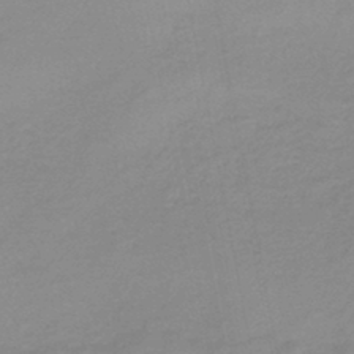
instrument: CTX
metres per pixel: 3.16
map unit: eHb
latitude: -44.3495
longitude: 88.3306
